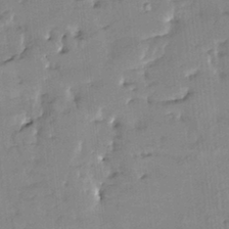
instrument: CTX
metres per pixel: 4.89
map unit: HNhu
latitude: 4.2711
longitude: 14.1606
